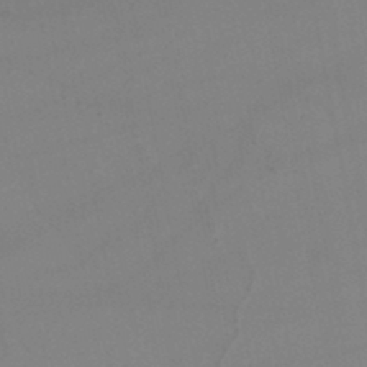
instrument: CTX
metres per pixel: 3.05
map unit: lHb
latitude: -45.5966
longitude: 75.1998
